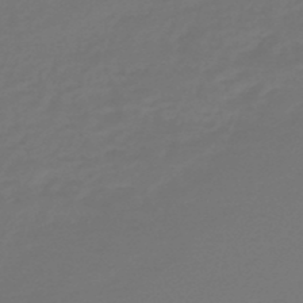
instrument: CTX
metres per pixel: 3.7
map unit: lHb
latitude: -47.8044
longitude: 65.6533
